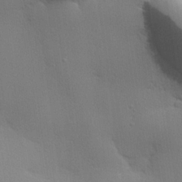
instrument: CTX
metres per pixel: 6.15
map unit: lHvf
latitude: 22.2900
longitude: 141.1053
